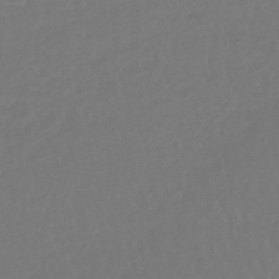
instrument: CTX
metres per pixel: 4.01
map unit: lHb
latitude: -45.2187
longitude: 70.2929
